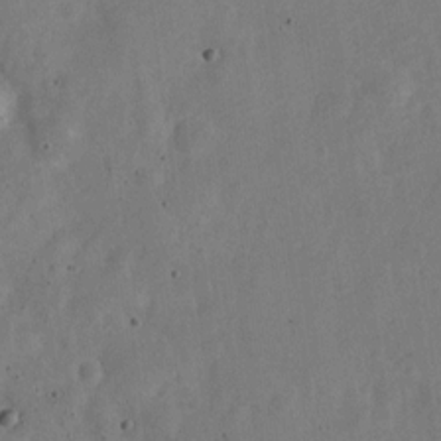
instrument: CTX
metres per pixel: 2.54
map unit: Nve
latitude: -25.5588
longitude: 107.4077
